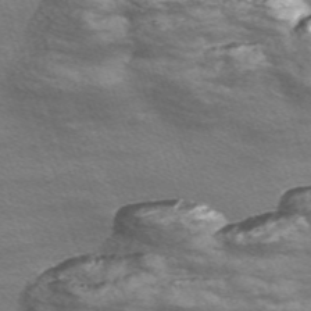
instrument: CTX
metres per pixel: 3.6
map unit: Nve
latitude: -57.1053
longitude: 59.7666
